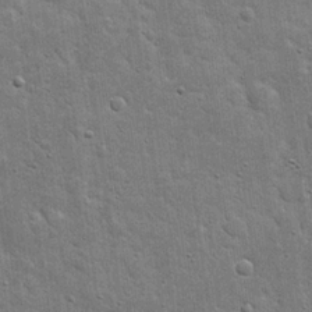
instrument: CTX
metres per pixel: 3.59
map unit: eHh
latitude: 20.1389
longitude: -63.2726
